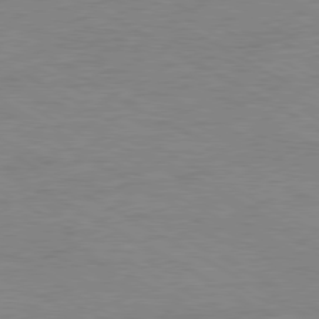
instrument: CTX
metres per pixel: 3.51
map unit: Ap
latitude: -80.4251
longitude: -86.9702
